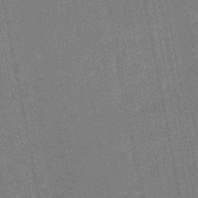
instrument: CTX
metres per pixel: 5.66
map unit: HNb
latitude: -45.0486
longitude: 52.7463
